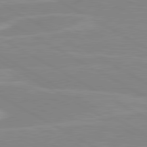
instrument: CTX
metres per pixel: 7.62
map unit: lApd
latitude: 80.4979
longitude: 171.7100
